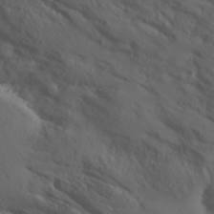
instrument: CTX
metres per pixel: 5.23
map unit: Ave
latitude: 16.6868
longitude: -129.0647
